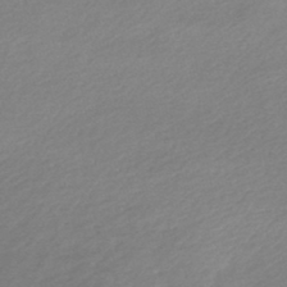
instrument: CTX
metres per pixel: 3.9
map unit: lHb
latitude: -47.1242
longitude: 60.1039
